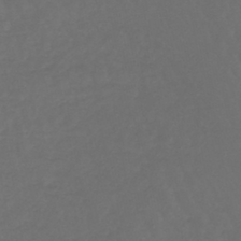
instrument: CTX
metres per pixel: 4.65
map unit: lHb
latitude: -43.1053
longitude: 65.6155
